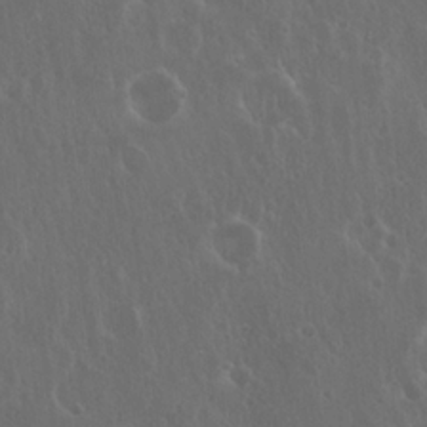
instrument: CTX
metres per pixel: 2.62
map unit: Hto
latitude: 19.5749
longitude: -56.9135
